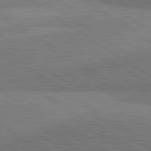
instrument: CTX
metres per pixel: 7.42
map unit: lApd
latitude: 81.4237
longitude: 140.2550
